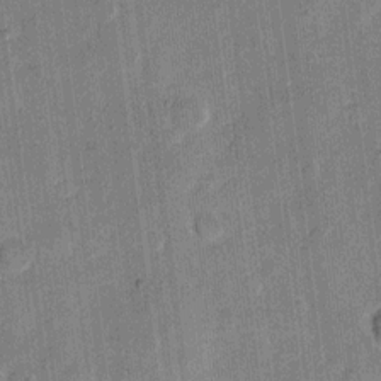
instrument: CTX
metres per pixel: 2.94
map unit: eHh
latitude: 11.2537
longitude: -66.0822
